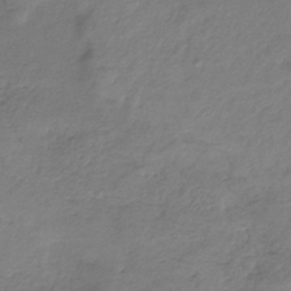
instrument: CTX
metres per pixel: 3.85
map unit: HNb
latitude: -33.5588
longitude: 56.3306
